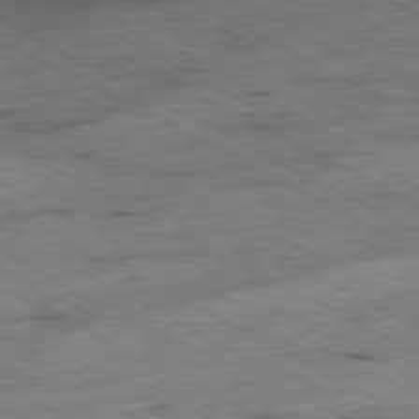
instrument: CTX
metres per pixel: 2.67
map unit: Ap
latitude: -80.6141
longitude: -85.1970
